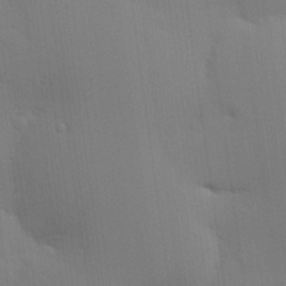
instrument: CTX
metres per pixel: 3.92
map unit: Hve
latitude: 25.9717
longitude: -91.3293
